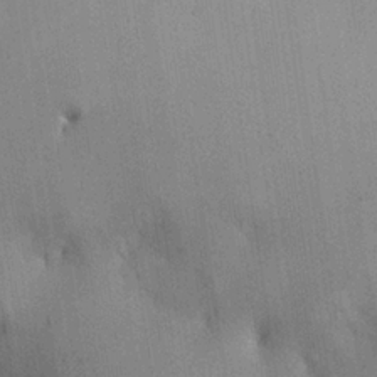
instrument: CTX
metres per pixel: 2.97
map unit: Hve
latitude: 24.8946
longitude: 150.8786
